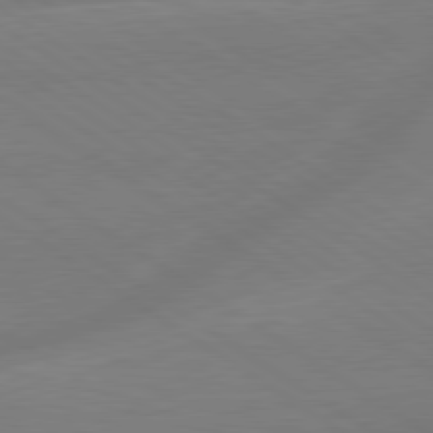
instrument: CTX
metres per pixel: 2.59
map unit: lApd
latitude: 79.4049
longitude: -150.1577
